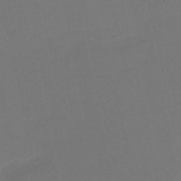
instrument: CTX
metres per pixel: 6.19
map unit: HNb
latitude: -51.6155
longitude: -46.6680
